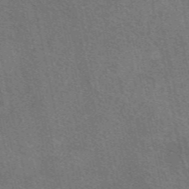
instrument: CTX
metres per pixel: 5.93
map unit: eAb
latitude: 48.4412
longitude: 115.4076
